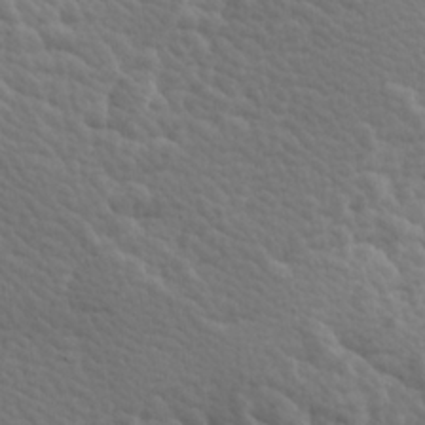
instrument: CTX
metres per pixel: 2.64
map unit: Hve
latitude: 25.7638
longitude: 145.4643
